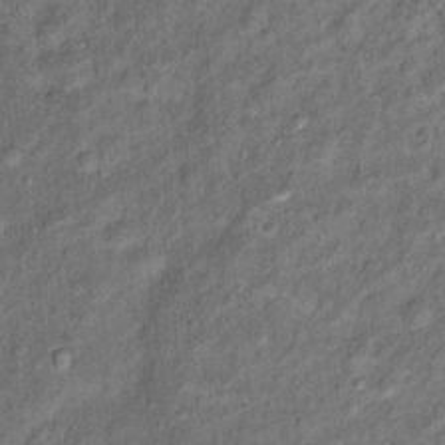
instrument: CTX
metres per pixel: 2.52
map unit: Ht
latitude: 11.4993
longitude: -39.9528
